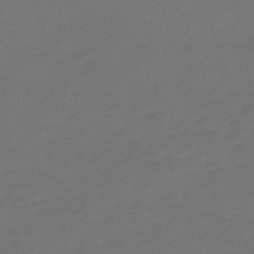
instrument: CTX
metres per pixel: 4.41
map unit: eHb
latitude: -47.9556
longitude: 86.2173
